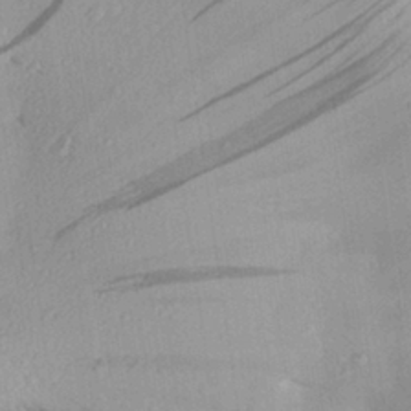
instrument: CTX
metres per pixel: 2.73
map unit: Aa
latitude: 28.2522
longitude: -131.1781
